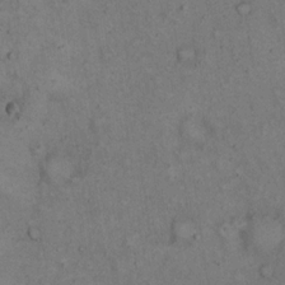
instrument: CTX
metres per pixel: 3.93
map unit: eHh
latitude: 15.9528
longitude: -61.9528
